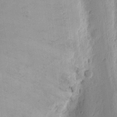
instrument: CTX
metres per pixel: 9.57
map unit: Ht
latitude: 10.6302
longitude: -74.2334
